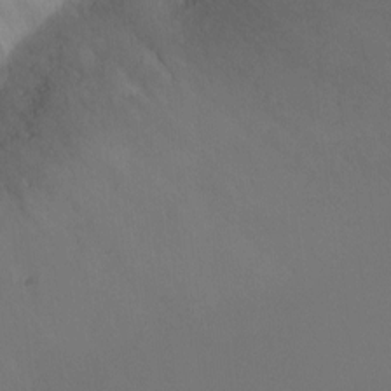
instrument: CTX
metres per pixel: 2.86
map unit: Ht
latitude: -9.1809
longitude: -33.3860
